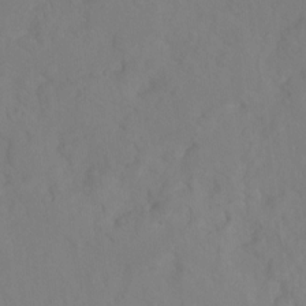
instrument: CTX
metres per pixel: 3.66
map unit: Hto
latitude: -14.0283
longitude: -43.5182
